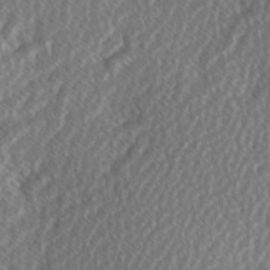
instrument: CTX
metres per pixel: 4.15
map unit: Hve
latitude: 1.6127
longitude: -123.7827
